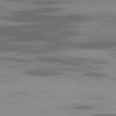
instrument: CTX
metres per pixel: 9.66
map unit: Ap
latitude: -81.1431
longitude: -62.5735
